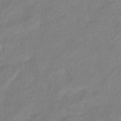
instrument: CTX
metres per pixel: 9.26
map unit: eHb
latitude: -41.6722
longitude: 82.9353
